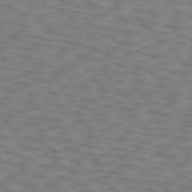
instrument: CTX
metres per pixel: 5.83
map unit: lApd
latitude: 72.8380
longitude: -74.2523
